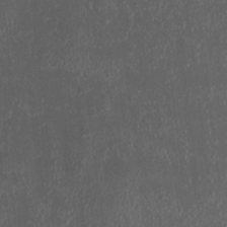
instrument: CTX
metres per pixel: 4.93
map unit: HNhu
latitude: 2.2900
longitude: 3.5399
